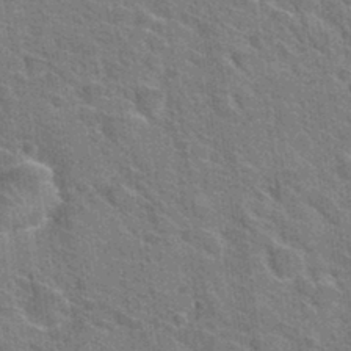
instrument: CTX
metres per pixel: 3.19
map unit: Hto
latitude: 31.4616
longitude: -44.6112
